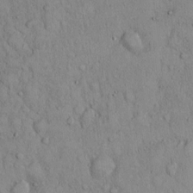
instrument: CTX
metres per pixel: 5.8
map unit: Hto
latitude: 12.6113
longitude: -58.0633
